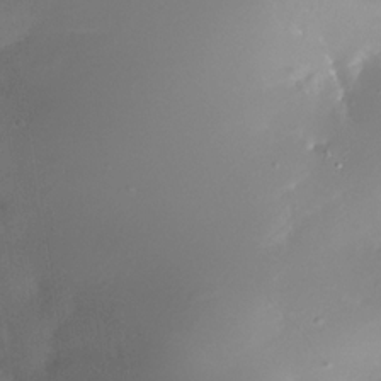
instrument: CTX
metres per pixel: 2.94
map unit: Nhe
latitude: -32.3307
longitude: -117.1970
